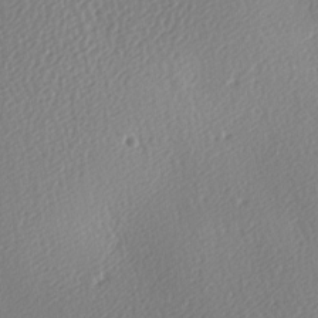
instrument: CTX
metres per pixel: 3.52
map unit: lAa
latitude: -9.4643
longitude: -127.9528
